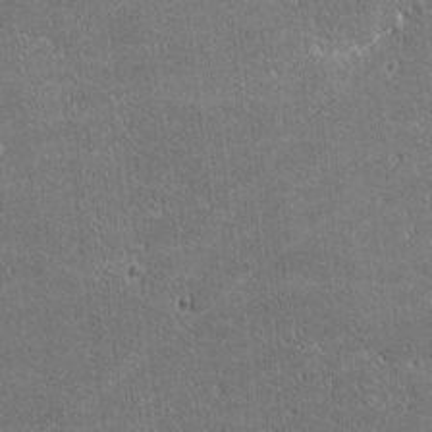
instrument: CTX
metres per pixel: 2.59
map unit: lHvf
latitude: -11.7100
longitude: -104.9514
